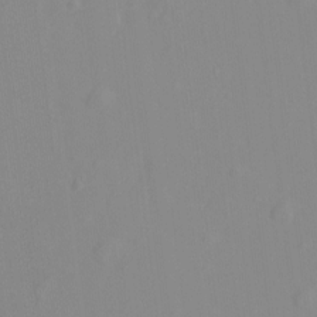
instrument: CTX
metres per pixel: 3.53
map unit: Hto
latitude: -8.0850
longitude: -41.1592
